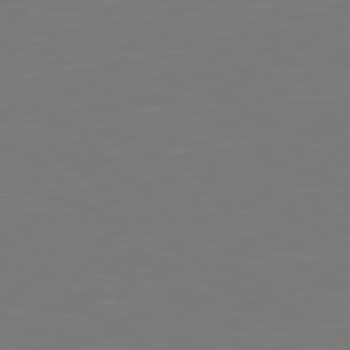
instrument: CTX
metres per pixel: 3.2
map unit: Hpe
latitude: 77.9717
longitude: -163.1026
